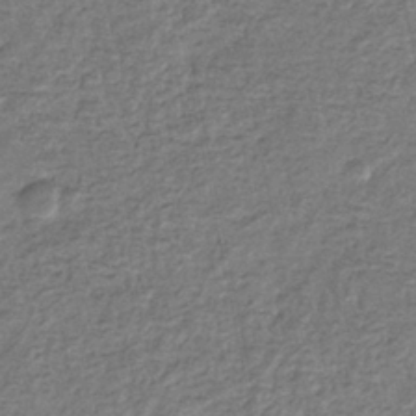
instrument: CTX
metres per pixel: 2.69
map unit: eHb
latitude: -34.6141
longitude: 76.3495
